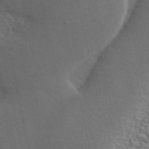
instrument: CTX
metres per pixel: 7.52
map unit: ANa
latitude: 49.5560
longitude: -79.6883
